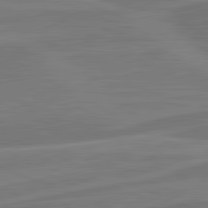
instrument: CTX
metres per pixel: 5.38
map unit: lApd
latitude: 82.3278
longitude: 141.5777
